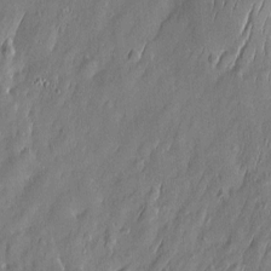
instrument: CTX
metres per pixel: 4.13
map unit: Htu
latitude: -6.1983
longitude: 175.1620
